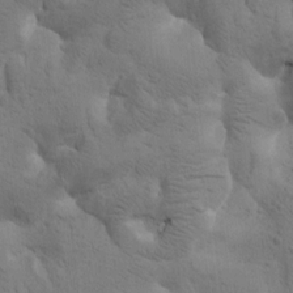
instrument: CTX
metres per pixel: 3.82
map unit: Htu
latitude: -0.0850
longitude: 174.1038
